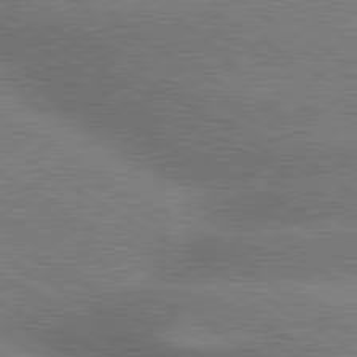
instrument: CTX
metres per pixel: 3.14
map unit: lApd
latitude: 79.7639
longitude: -153.2726
